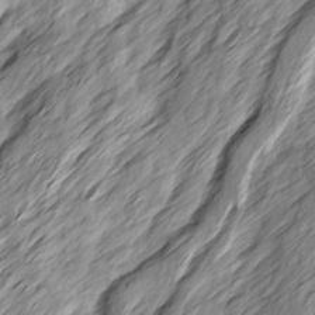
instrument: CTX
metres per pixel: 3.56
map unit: Ave
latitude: 15.3482
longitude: -137.0648
